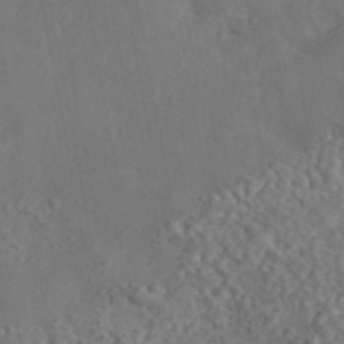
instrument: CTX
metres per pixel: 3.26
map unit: eAb
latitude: 42.8758
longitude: 105.0486
